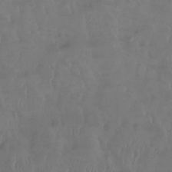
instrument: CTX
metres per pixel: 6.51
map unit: Htu
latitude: -14.6330
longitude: -46.5357
